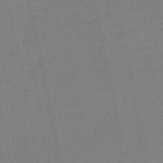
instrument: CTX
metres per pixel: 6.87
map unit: HNb
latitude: -50.0283
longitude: -49.9339
